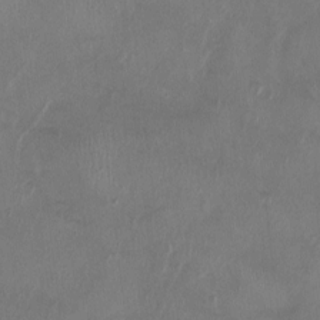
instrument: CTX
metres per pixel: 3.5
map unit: Ht
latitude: -2.0661
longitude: -20.2334
